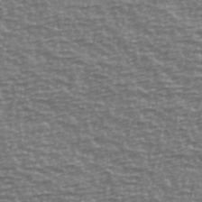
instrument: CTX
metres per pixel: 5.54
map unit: Ave
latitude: 40.7057
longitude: -113.9339
